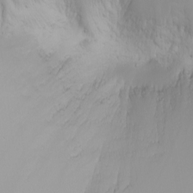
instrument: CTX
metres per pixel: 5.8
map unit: Htu
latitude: -4.3306
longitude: -88.9514
